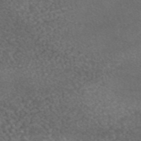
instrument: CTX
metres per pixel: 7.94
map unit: eAb
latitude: 45.4804
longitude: 114.3117
